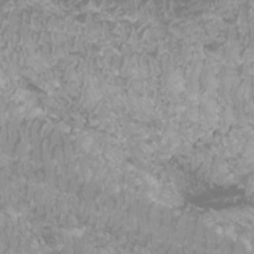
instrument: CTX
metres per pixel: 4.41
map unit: Nhu
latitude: -7.1242
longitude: -74.3656
